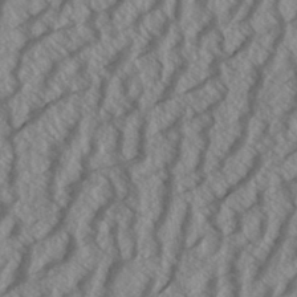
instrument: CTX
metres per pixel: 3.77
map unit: eHh
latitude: 33.5371
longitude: -140.2711
